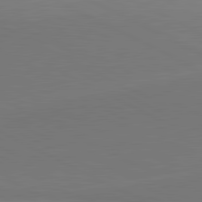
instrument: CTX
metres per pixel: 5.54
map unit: lApd
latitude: 81.5371
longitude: 151.3321
